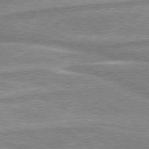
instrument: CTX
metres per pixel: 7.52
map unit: lApd
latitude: 80.1767
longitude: -173.6504
